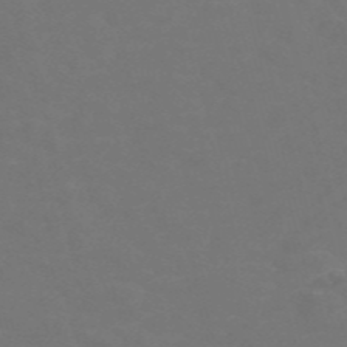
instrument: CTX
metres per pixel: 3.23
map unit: Nve
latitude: -57.1431
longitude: 52.6707
